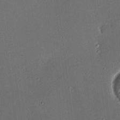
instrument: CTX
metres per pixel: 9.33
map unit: HNhu
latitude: 7.2726
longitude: 8.9353
